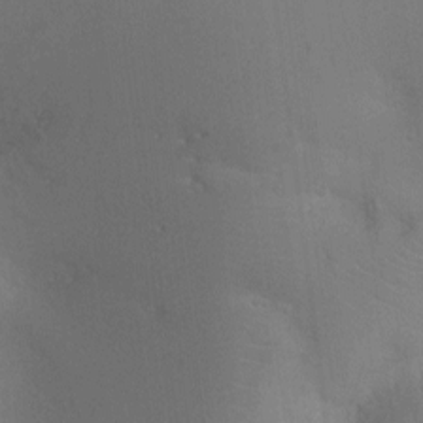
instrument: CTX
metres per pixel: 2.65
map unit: Ht
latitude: -4.0283
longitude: -25.5938
